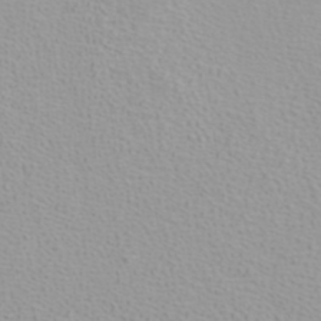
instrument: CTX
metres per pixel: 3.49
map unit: ANa
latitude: 36.9514
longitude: 13.9367
